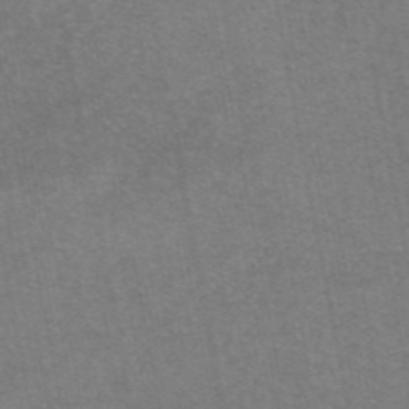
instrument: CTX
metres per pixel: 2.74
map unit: eAb
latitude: 47.1404
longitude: 105.4265
